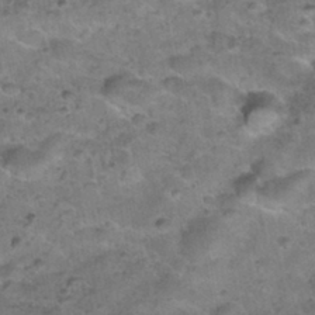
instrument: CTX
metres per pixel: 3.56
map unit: Nhu
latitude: 30.9136
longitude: -52.7058
